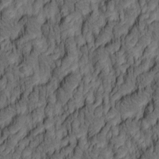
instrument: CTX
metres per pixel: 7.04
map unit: lAa
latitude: 4.6301
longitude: -115.1781
